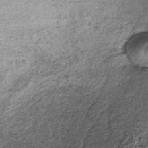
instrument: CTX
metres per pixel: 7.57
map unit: lHb
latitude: -37.4643
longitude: 65.2943
